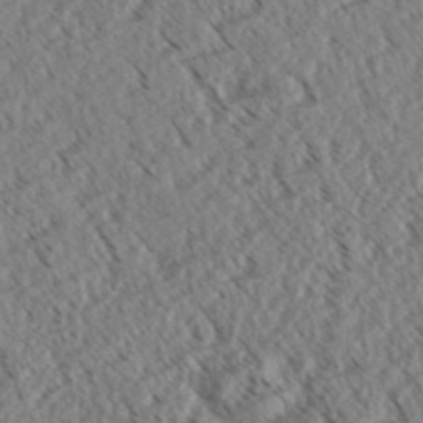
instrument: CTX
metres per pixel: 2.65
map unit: eHh
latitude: 35.2159
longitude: -139.5371
